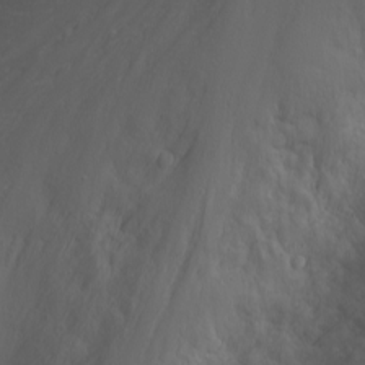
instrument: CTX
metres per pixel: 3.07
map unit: Nhu
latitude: -1.9745
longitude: -74.9703
